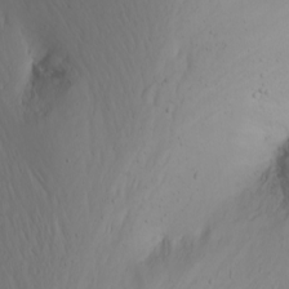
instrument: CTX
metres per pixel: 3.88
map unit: Nhu
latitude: -6.9352
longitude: -65.9150
